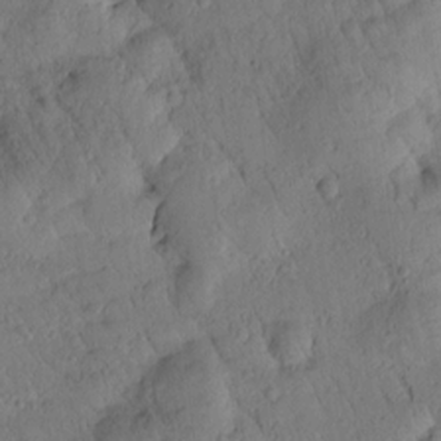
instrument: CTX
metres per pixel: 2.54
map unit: Htu
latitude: 2.8569
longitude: 178.0472
